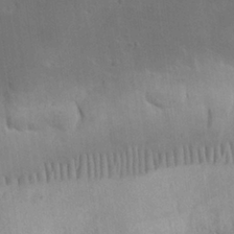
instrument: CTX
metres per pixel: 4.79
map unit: eHh
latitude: 25.8394
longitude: -68.2145
